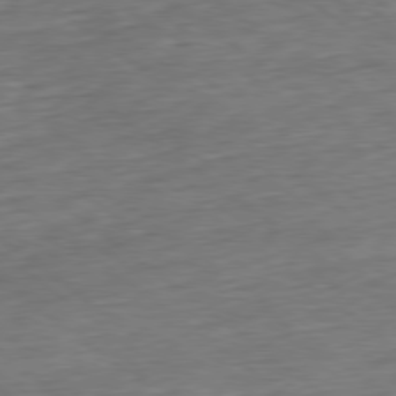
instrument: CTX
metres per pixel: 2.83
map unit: Hpe
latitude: -79.3698
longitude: 11.3510
